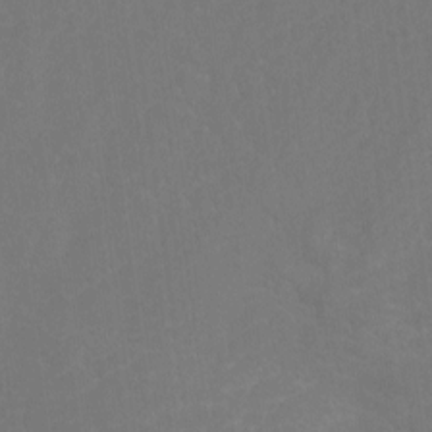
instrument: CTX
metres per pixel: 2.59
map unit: Htu
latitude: -10.6896
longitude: -73.2726
